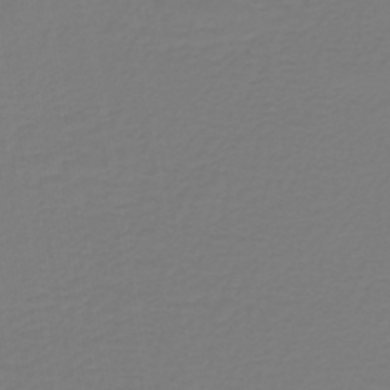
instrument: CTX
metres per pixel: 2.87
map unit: lHb
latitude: -42.6707
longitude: 63.8422
